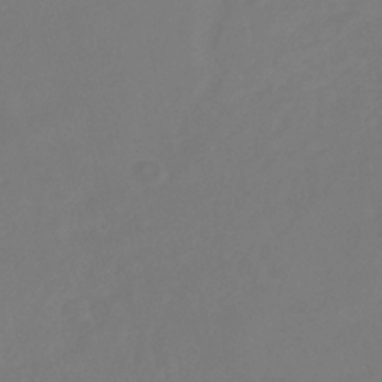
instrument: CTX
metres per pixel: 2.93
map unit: eHb
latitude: -29.8233
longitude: 66.1606
